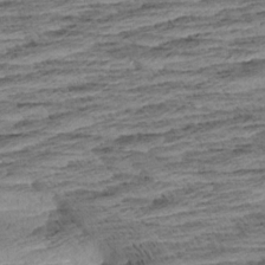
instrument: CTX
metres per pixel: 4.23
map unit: Aa
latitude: 8.1956
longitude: -137.4616
